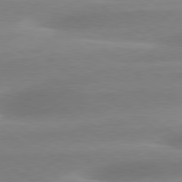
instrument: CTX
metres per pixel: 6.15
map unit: Hpe
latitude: 79.1970
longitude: -129.7261
